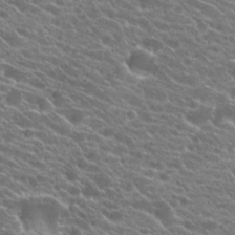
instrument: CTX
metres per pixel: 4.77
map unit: Hto
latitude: 23.0269
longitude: -37.8017
